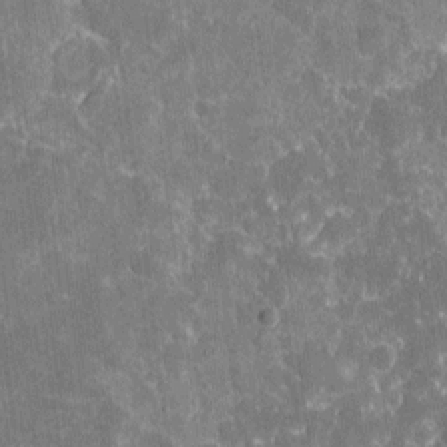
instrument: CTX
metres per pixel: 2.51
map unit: eHh
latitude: 5.4048
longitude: -67.8772
